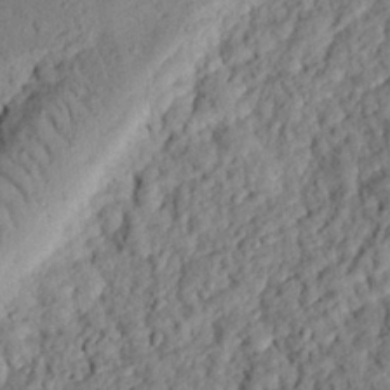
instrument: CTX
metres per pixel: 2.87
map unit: eHh
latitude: 26.0255
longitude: -79.0459
